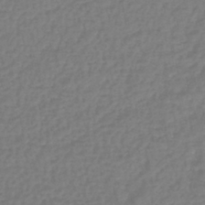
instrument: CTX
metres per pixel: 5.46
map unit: lHb
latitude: -44.7841
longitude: 65.6155
